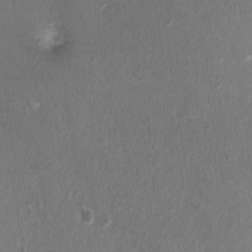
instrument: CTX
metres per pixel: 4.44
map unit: Ht
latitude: -1.4455
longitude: -17.0458
